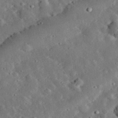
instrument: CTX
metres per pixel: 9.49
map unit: lHvf
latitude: 32.8758
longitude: -83.4426
